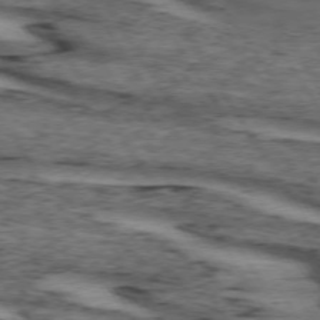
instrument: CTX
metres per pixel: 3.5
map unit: lApd
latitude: 73.7450
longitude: -74.6679
